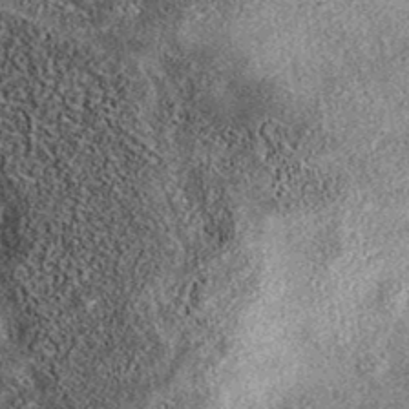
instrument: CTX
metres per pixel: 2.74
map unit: eAb
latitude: 38.5546
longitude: 106.9730
